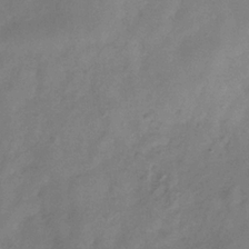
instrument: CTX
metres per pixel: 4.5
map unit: Hve
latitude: -32.9542
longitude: 92.4440
